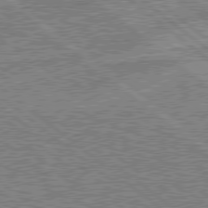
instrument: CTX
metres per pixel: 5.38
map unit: Hpe
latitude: 78.7813
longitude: -143.9906
